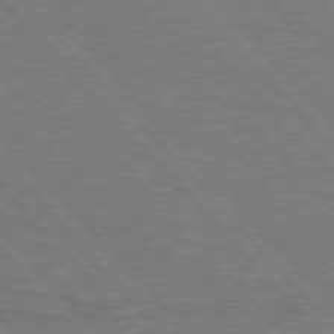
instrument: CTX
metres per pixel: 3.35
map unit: Hpe
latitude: 75.8394
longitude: -155.8394
